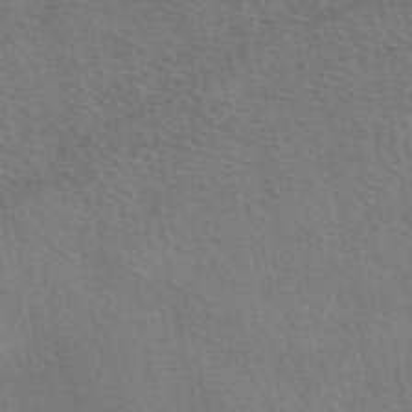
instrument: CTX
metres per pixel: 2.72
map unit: eAb
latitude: 51.0836
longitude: 115.3321
